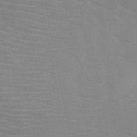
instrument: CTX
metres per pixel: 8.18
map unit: HNb
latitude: -46.5951
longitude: -47.3860
